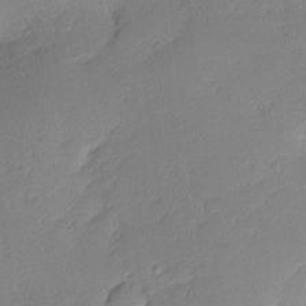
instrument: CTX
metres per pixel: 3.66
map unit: Nhu
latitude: 2.2144
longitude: -75.3671
